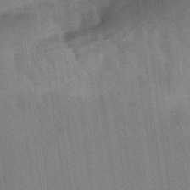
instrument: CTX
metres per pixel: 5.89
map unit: Ave
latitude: 11.5371
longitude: -106.6490
